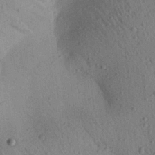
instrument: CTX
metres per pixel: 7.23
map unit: Aa
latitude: 22.8947
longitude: -148.0444
